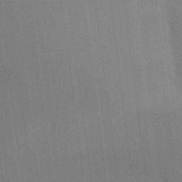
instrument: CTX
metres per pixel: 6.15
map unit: Aa
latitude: 32.6113
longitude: -143.3104
